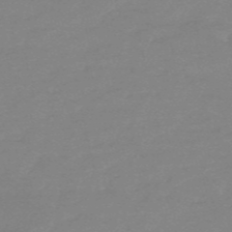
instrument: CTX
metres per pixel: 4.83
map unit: HNb
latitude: -55.3132
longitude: -40.7624
